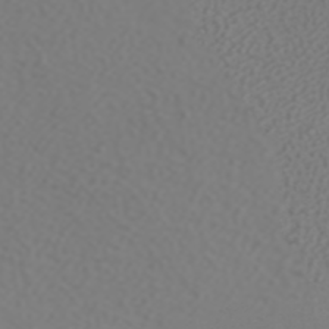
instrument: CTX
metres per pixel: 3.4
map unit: ANa
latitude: 38.5546
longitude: 23.8800
